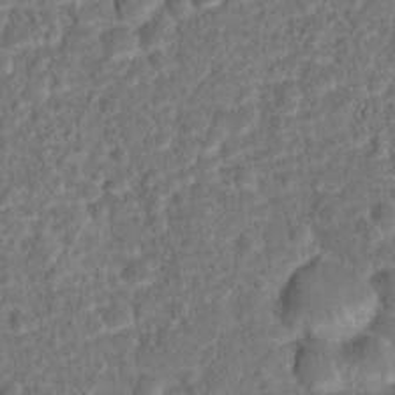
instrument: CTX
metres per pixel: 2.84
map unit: Hto
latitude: 15.4238
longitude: -39.0269
